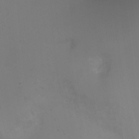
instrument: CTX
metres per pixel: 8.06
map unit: Ht
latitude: 0.6301
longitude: -21.9339
